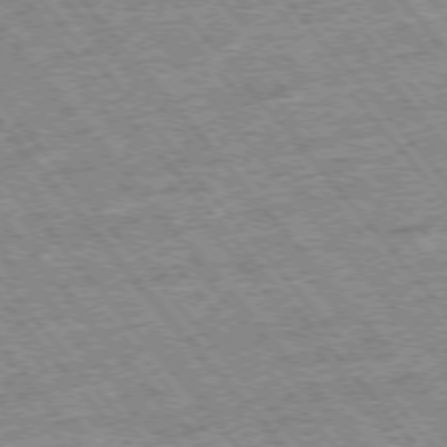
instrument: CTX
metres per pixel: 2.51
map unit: Hpe
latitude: -75.8612
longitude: -21.2348
